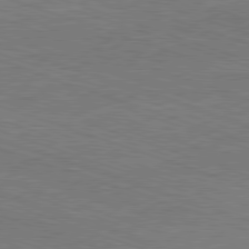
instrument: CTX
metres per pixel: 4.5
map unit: Ap
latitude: -81.6155
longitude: -72.9892
